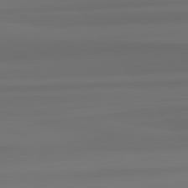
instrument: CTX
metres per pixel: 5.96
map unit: lApd
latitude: 82.4223
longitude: -173.3859
